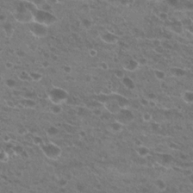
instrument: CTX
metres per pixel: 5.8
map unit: Hto
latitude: 20.6491
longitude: -41.4615
